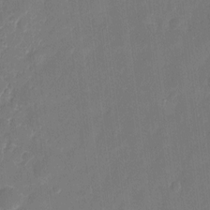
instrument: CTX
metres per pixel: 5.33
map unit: eHh
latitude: 10.1578
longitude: -70.6490
